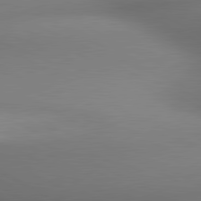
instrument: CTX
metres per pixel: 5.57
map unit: lApd
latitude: 80.8002
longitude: 133.0865
